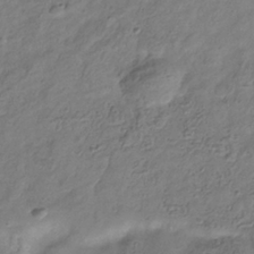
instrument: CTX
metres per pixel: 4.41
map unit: Hve
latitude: -34.1039
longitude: 89.3509
